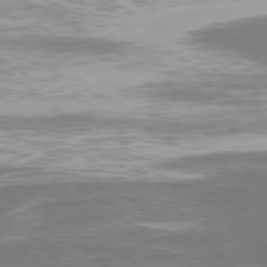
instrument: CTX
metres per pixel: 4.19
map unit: Ap
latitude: -78.6707
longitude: -93.6882
